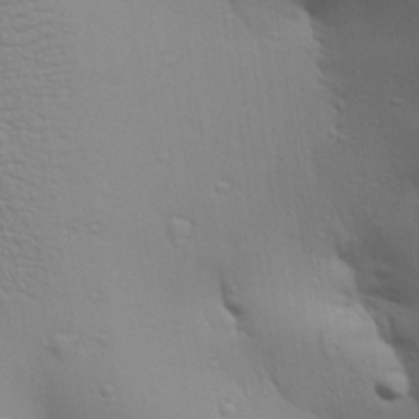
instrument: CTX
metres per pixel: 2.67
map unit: Aa
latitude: 25.1781
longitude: -136.4223
